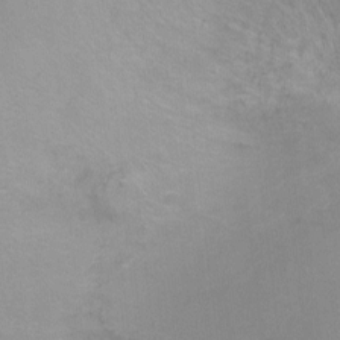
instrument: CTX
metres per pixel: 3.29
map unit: Ht
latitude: -9.3698
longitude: -36.6302
